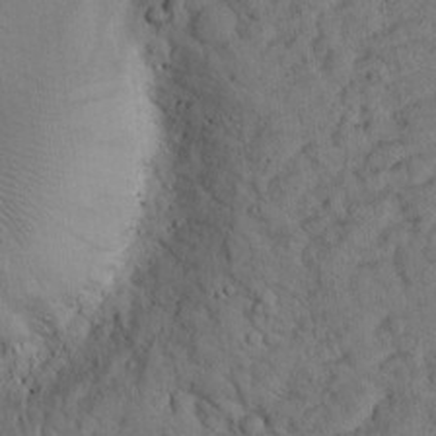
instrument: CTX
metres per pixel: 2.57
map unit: lHvf
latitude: 14.4412
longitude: 178.1039
